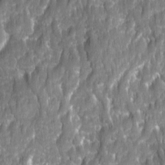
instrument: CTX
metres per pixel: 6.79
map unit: Ave
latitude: 16.1011
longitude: -134.1577
